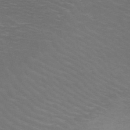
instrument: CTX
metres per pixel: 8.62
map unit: HNb
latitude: -49.5022
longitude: -46.4979
